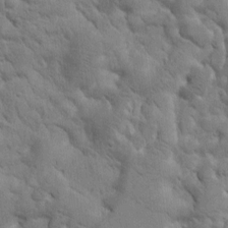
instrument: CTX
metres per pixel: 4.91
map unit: Htu
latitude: 0.7813
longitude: 173.8611
